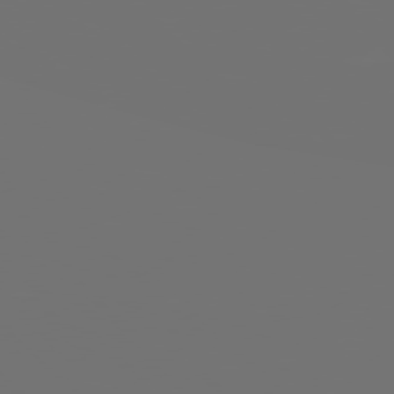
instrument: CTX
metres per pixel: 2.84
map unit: Hpe
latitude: 77.9150
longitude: -141.1214
